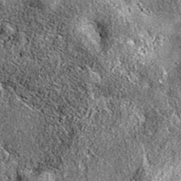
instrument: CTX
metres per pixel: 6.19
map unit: eAb
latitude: 36.4223
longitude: 111.2376
